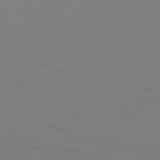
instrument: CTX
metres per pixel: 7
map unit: Hpe
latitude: 78.1011
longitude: -126.5735
